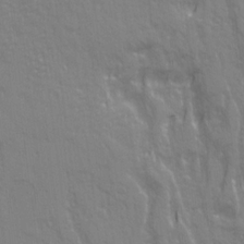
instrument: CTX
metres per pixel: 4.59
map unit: Ave
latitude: 20.9892
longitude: -134.4790
